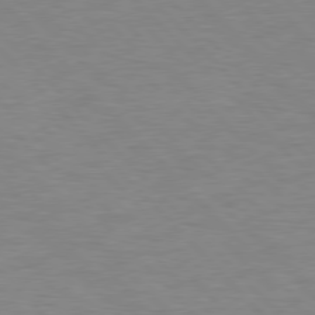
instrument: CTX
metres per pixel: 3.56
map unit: lApd
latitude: 77.4237
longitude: -59.1403
